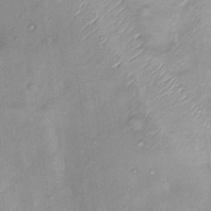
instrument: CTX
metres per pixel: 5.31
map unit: Nhu
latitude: 11.9339
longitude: -27.2537
